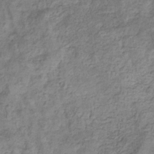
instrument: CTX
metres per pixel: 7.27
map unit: eHb
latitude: -33.4266
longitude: 75.4644
